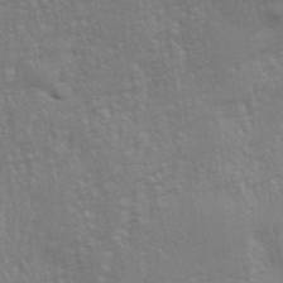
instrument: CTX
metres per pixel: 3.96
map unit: eHh
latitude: 34.2144
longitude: -133.0458
